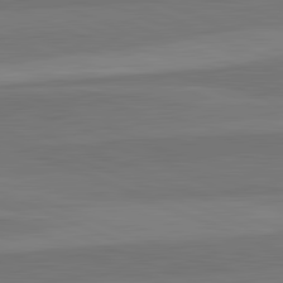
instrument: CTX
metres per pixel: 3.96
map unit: lApd
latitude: 82.7246
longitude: 157.5210
